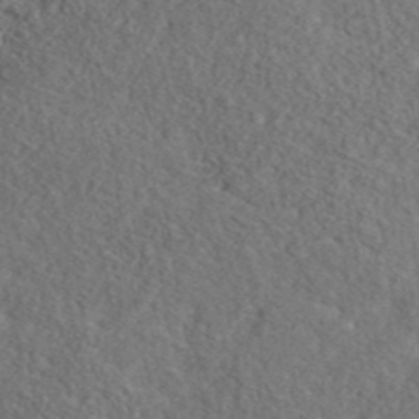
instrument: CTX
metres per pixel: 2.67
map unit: lHvf
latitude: 42.2712
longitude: -88.8758
